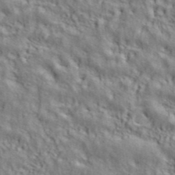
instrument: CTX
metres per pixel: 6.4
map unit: ANa
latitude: 39.6316
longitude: 28.4251
